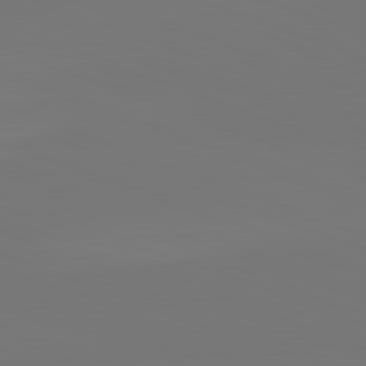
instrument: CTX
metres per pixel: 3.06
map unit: lApd
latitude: 82.1388
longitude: 145.7667
